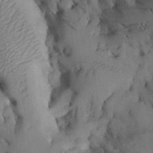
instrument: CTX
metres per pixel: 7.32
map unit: Aa
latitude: 25.8583
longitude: -129.5938
